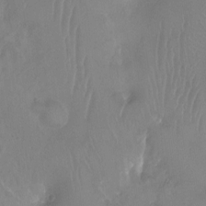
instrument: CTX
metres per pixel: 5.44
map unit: Ht
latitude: -11.6344
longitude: -43.4804
